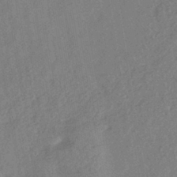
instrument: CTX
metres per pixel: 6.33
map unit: HNhu
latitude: -40.0283
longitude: 98.2361
